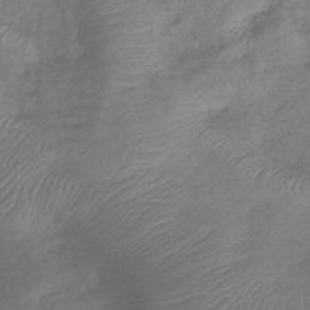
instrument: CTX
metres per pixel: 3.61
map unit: lHb
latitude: -40.9730
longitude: 78.8219
